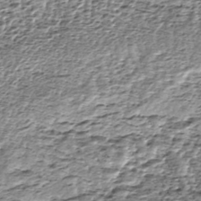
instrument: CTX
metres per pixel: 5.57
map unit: ANa
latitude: -44.7274
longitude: 106.1417
